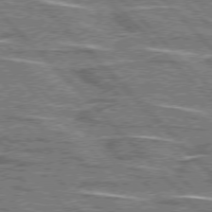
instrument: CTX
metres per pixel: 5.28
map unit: lApd
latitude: 76.3656
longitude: -81.8016
